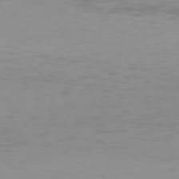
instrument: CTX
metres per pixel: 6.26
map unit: Hpe
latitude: 78.1011
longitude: -144.8947
